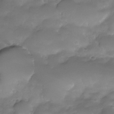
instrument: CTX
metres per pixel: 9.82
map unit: Nhe
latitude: -33.9745
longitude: -146.3090
